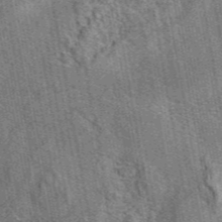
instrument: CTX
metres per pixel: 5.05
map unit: eAb
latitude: 45.6883
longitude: 110.9163
